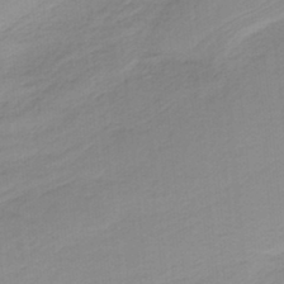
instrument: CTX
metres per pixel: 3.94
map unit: HNb
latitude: -36.4818
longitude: 56.1228
